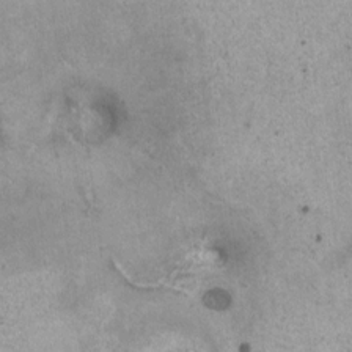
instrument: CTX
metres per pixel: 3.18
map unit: HNhu
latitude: 1.1214
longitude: 1.0109
